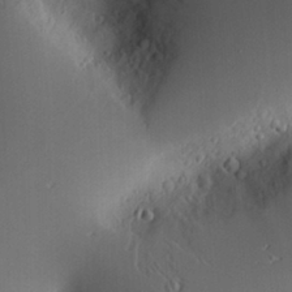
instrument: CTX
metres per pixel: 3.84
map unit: Nve
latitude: -8.6707
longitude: 174.9541
